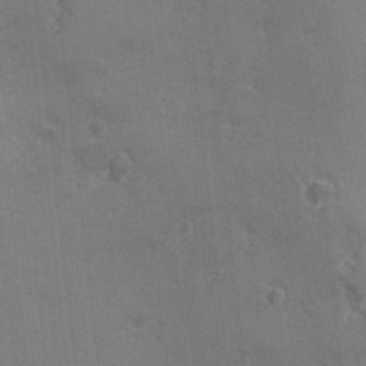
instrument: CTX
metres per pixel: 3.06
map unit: Ave
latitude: -7.3131
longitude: -120.3845
